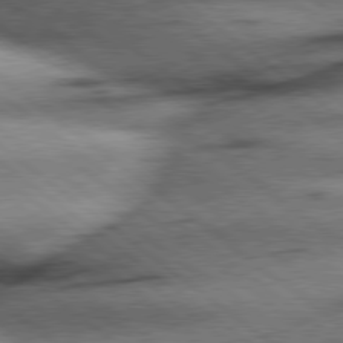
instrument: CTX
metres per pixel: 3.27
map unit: Hpe
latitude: 78.6302
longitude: -154.5924
